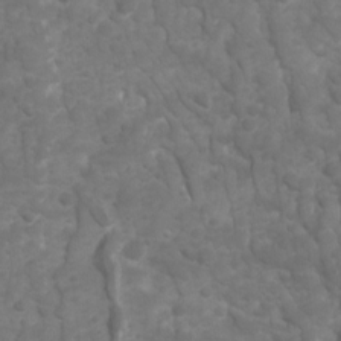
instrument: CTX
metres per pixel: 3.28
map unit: Ave
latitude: 16.5735
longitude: -132.6491
